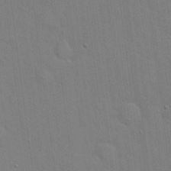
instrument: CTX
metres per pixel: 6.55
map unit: Hto
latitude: 20.6869
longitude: -54.2900
